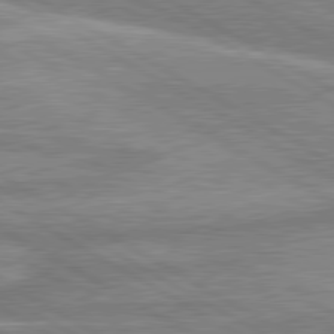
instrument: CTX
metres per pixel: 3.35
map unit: lApd
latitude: 80.3467
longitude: -170.9703
